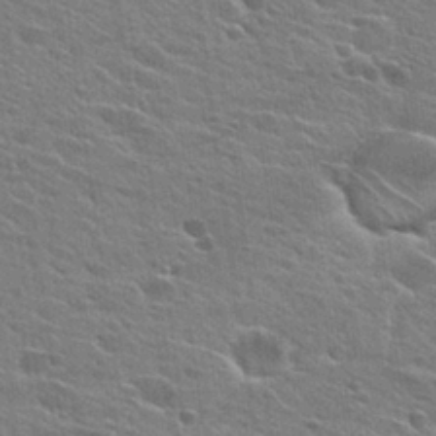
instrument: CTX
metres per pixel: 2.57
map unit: Hto
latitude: 26.9136
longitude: -43.3860
